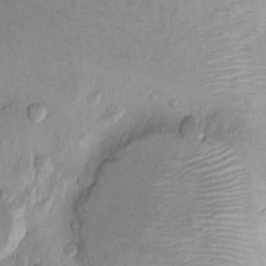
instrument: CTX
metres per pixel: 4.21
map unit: Ht
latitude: 9.7639
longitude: -31.7072
